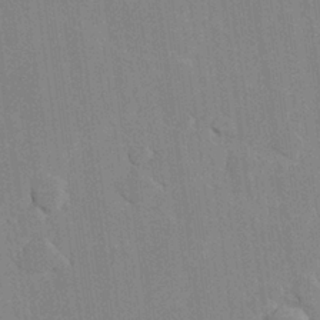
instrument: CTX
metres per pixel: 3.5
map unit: Hve
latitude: 26.1200
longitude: 151.1053
